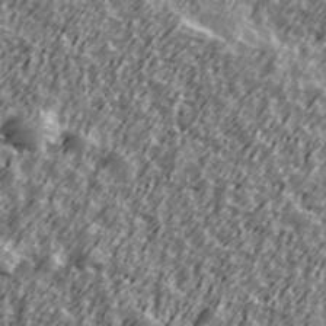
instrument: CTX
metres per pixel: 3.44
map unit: Ave
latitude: 41.8205
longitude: -113.5182
